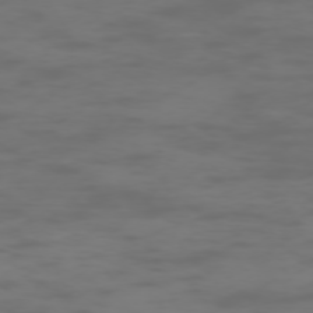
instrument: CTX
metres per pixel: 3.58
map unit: Hpe
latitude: -73.4265
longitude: 5.5021
